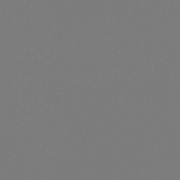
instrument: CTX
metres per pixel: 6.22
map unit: eHb
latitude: -30.6518
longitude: 66.4818
